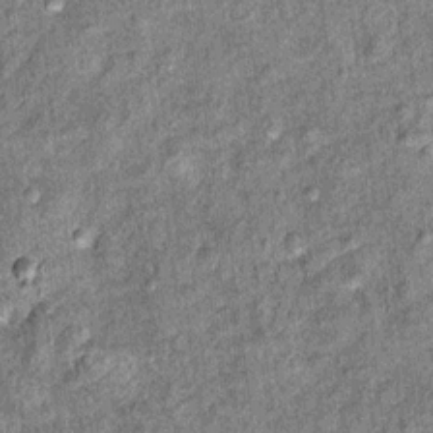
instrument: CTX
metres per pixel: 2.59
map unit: Ht
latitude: 11.3860
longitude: -38.6490
